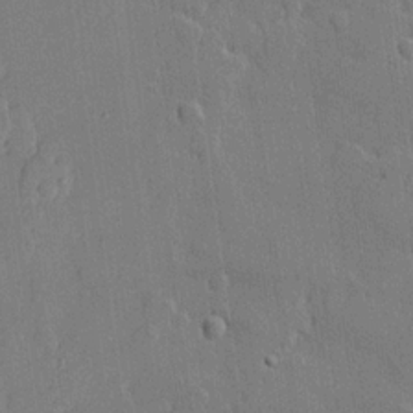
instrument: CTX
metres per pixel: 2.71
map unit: lHvf
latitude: 21.2348
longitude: 146.5007
